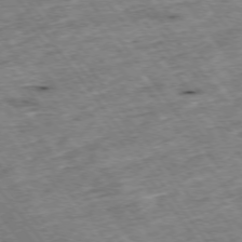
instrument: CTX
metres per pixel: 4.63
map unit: Hpe
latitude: -75.2754
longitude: -21.6883
